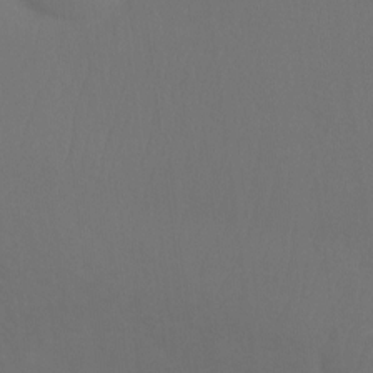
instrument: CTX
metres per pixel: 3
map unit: Ht
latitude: -7.9178
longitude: -30.8947
